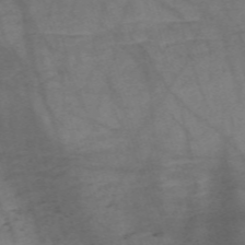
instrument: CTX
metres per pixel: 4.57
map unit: Nve
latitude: -59.2942
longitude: 64.6519
